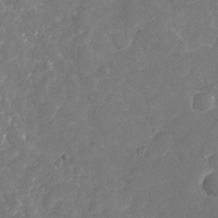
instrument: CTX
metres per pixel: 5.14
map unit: Nhu
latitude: -17.3132
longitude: -57.9528
